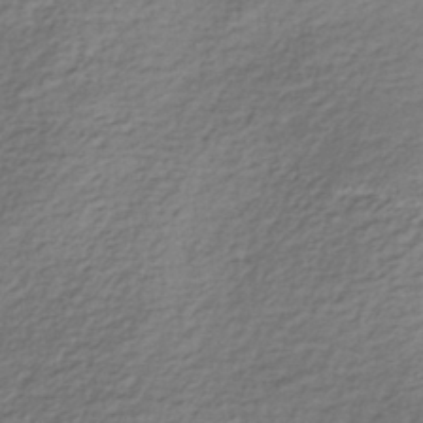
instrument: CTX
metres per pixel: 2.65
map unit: lHb
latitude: -35.6533
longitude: 67.9178
